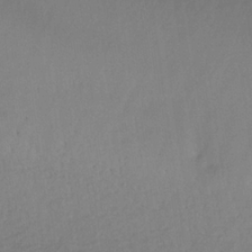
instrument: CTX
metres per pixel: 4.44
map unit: lHb
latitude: -32.9353
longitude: 64.1984
